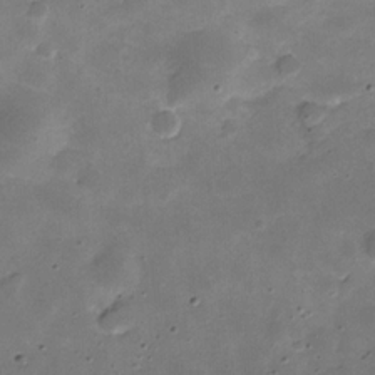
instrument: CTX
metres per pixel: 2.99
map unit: Hve
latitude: -30.2550
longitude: 95.8044
